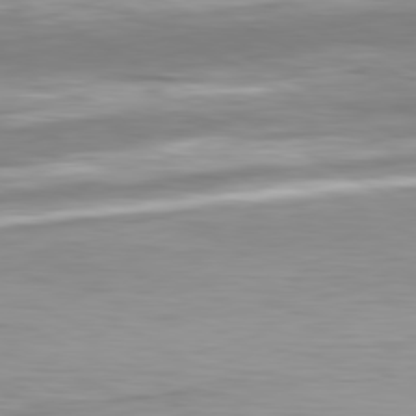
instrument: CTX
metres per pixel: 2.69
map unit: Hpe
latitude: -80.8597
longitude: 17.9367
